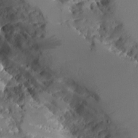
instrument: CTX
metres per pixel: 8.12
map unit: Aa
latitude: 10.7246
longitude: -126.3278
